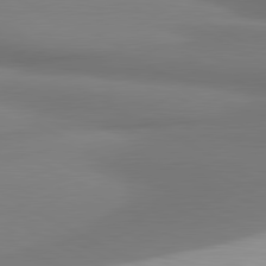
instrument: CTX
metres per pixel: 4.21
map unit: lApd
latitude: 81.0269
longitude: 174.3117
